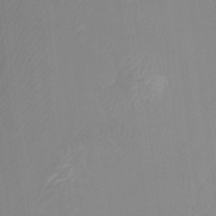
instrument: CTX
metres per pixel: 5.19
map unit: Htu
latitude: -12.2740
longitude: -46.8569
